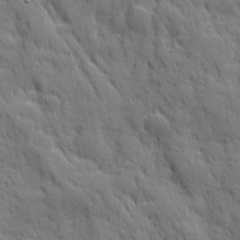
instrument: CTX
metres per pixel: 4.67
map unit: Ave
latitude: 19.8583
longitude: -133.1214
